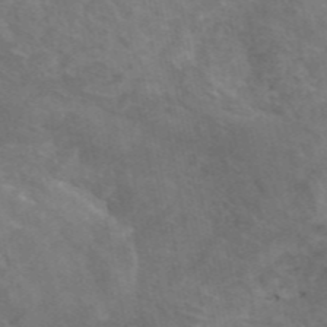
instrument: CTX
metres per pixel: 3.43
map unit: eAb
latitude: 45.9528
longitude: 116.0849
